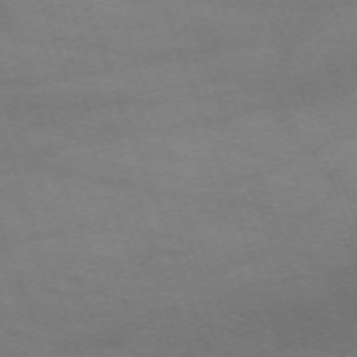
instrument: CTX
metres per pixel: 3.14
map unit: Nhu
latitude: -68.0094
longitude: 39.8234
